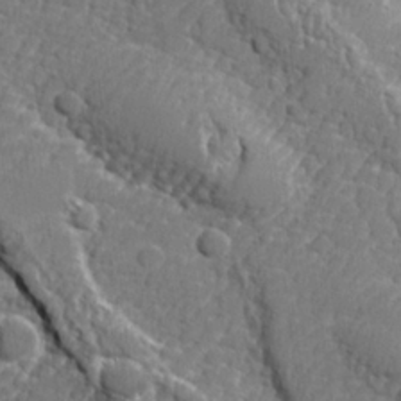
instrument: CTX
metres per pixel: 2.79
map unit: lHvf
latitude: 24.1955
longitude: 141.2754
